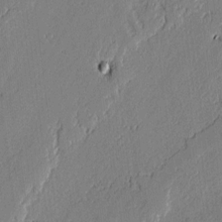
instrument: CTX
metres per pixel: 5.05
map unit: lAvf
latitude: -0.2929
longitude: -107.7072
